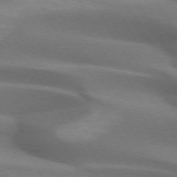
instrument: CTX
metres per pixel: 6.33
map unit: lApd
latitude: 72.5924
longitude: -51.8205
